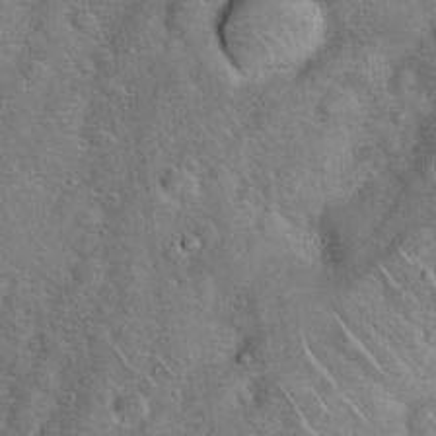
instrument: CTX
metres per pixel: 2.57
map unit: Hto
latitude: 19.0458
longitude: -51.4426
